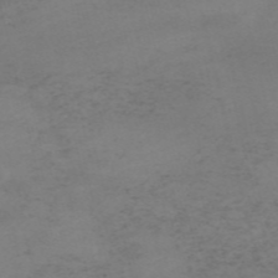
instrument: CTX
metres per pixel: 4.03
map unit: HNb
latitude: -55.4832
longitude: -46.6680
